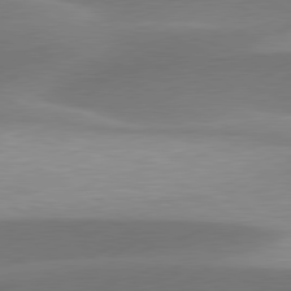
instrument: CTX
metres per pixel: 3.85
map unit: lApd
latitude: 79.8206
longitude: -94.6869
